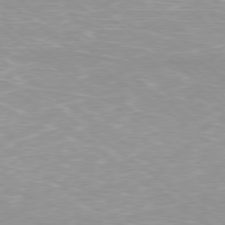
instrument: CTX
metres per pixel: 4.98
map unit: Ap
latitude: -79.3698
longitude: -66.8380
